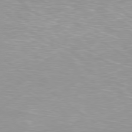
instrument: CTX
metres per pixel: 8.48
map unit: Ap
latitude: -79.4454
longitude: -67.0080
